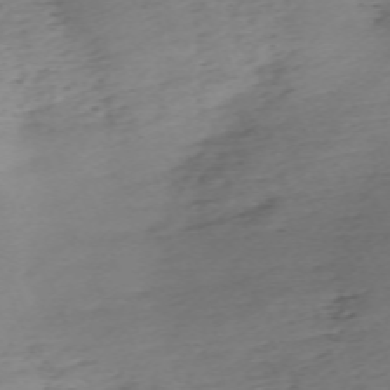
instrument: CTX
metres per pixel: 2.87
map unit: Nhu
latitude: -66.9731
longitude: 39.4455
